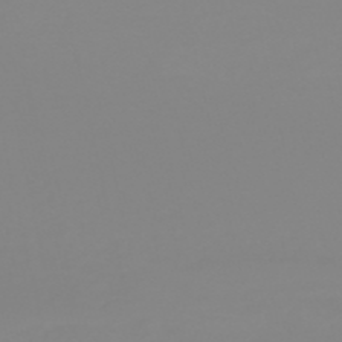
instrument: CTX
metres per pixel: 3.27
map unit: HNb
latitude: -53.5588
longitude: -50.7435
